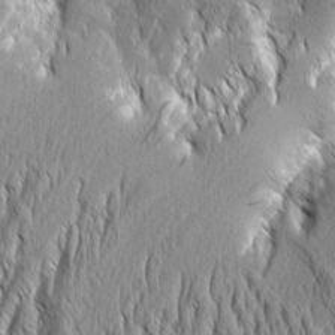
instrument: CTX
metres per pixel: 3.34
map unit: Aa
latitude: 7.2159
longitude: -129.8016
